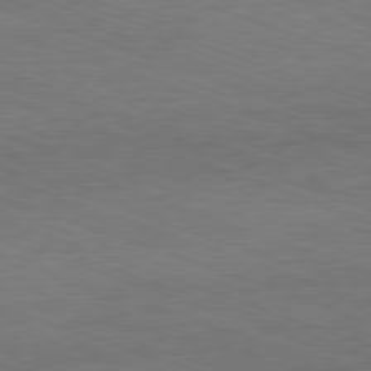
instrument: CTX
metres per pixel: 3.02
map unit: Ap
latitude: -81.5777
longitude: -73.2726
